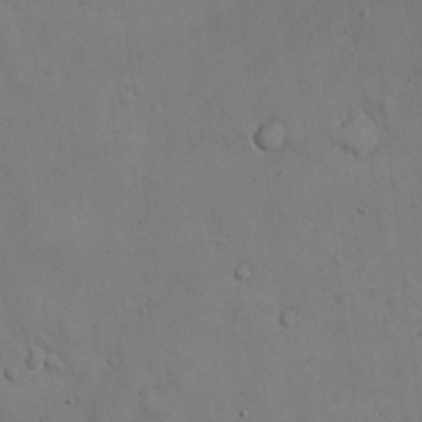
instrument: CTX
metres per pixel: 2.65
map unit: Hto
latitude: 14.3279
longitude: -59.8017
